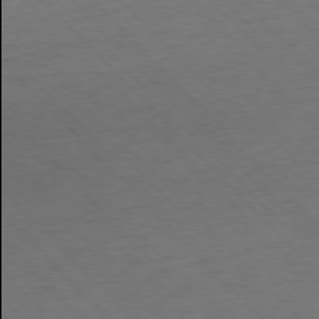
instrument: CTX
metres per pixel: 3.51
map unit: Ap
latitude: -77.0109
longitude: -85.9906
